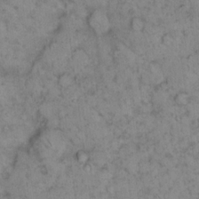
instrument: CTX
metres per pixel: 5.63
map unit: eHh
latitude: 15.0081
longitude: -64.5168
